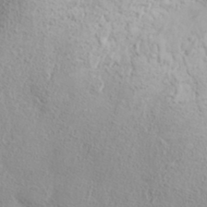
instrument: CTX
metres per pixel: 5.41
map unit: ANa
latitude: 35.9528
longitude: 14.5574
